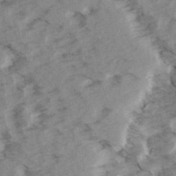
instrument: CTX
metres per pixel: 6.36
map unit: Ave
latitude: 15.4049
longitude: -103.3104
